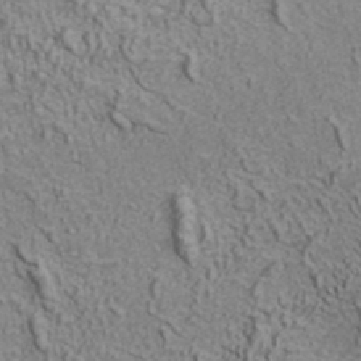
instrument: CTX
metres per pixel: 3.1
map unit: ANa
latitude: 35.4993
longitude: 13.4077
